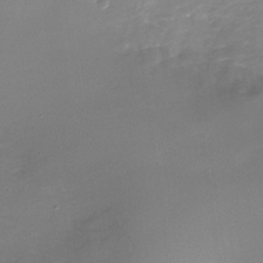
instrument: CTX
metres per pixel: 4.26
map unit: Nhe
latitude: -35.2565
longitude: -92.2144
